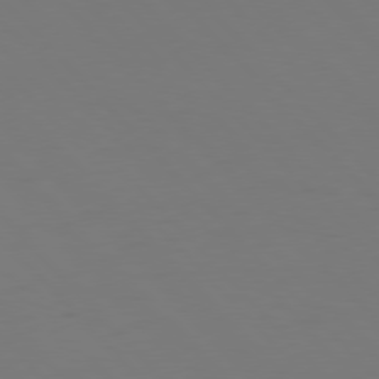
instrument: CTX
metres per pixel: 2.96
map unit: Hpe
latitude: 77.0269
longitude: -169.1781
